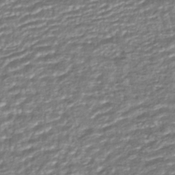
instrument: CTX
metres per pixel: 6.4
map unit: HNhu
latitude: -44.2928
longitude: 104.5762
